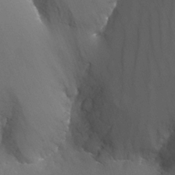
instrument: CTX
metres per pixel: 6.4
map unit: Nhu
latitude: -12.8975
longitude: -66.0822
